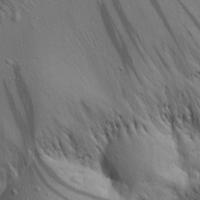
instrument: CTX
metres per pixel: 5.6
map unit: Aa
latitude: 19.3292
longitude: -141.4048
